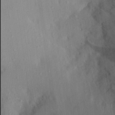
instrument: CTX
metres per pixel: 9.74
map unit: Aa
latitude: 28.3845
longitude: -145.9906
